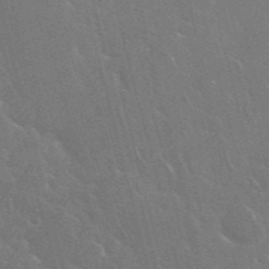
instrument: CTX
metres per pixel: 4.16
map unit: Nhu
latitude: 28.2144
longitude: -61.8961
